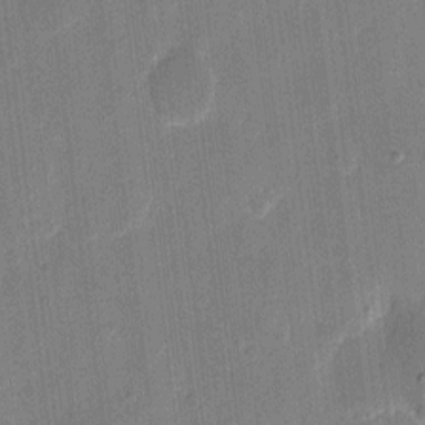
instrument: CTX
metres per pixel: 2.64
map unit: eHh
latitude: 9.1592
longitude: -68.5924
